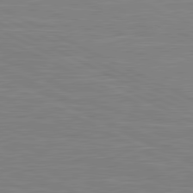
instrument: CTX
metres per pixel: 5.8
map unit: lApd
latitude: 81.3293
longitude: -168.9703
